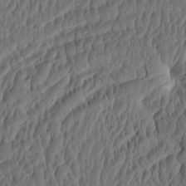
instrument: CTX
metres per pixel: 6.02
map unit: eHh
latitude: -2.9163
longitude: 14.9731
